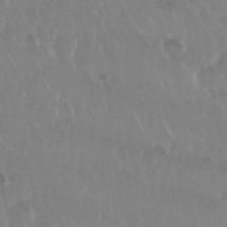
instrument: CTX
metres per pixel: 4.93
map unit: Nhu
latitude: 29.6127
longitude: -56.7246
